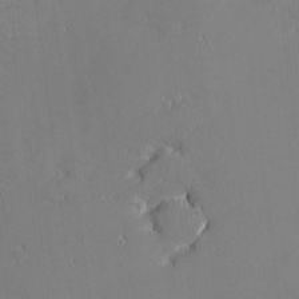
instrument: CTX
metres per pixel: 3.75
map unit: eHh
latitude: -2.8596
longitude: -81.5560
